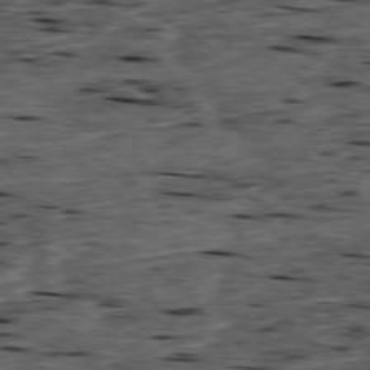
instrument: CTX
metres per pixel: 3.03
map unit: Ap
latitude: -79.3509
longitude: -91.3860
